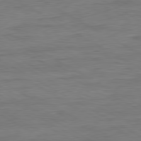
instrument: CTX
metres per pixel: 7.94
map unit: Ap
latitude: -81.2943
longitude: -78.7813
